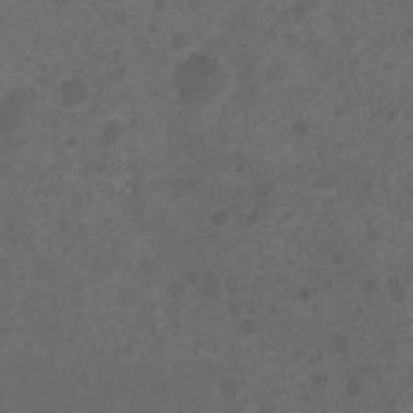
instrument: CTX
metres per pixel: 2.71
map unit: Ht
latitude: 1.8583
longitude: -22.7246
